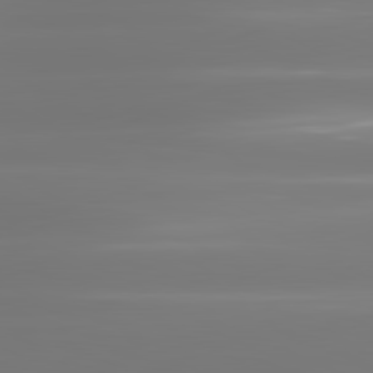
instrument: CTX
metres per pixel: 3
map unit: lApd
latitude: 81.1214
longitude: -134.6868
